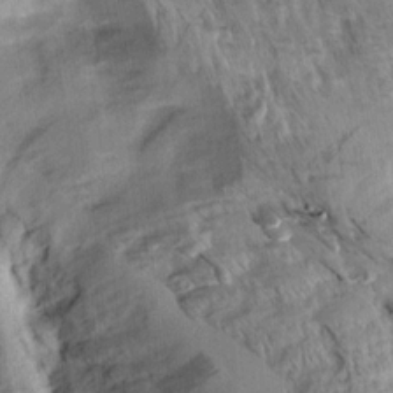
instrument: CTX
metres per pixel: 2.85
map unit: Aa
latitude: 9.9150
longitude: -141.9150
